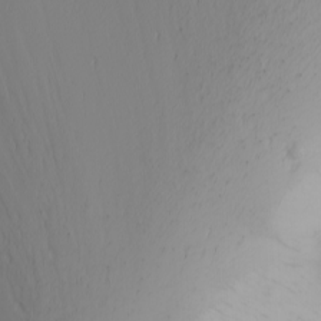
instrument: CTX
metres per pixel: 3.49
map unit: Nhu
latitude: -4.0094
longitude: -84.9136
